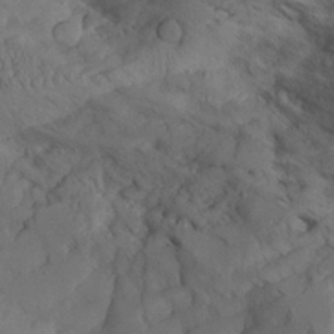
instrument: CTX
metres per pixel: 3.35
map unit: Aa
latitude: 25.6882
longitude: -128.3278
